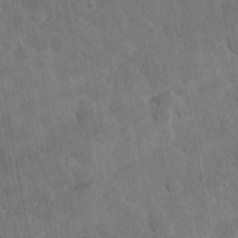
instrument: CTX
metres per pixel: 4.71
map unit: lHvf
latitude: 34.4034
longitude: -86.5734
